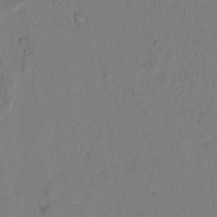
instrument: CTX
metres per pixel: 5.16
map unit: lAvf
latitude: 8.0255
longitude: 169.8233
